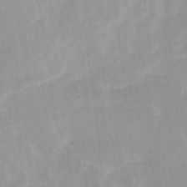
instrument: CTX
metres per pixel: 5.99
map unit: Ave
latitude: 11.1403
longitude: -106.9514
